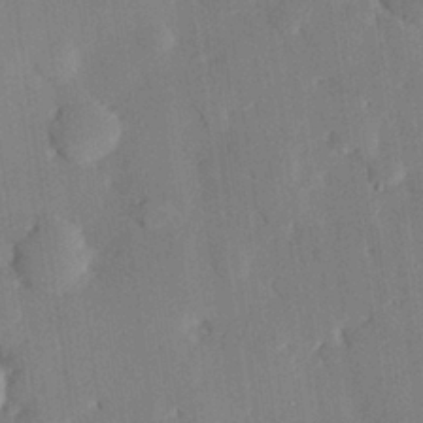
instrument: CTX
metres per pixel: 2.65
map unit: eHh
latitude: 28.3278
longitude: -81.8583
